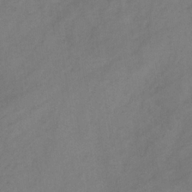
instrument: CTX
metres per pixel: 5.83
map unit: HNb
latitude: -30.9164
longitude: 62.8975
